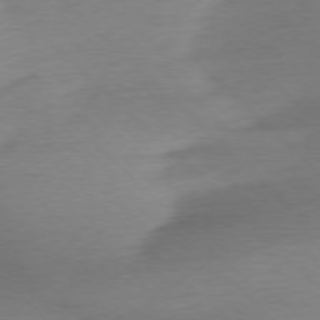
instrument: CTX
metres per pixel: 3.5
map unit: Ap
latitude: -77.7289
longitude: -70.9514
